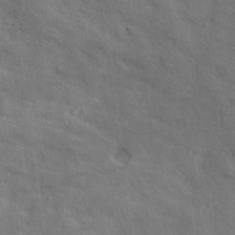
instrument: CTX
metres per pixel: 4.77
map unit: Ave
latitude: 18.5168
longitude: -136.1578
